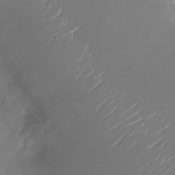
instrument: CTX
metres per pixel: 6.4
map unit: Nhu
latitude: -26.7841
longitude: -73.2348
